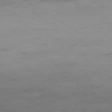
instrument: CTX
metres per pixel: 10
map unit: Ap
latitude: -80.0094
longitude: -103.7260
